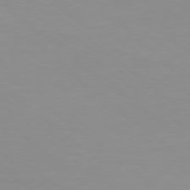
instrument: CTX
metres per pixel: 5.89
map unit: Hpe
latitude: 78.1956
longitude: -142.0444
